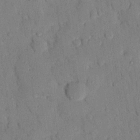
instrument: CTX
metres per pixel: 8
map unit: eHh
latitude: 26.4412
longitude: -76.0633
